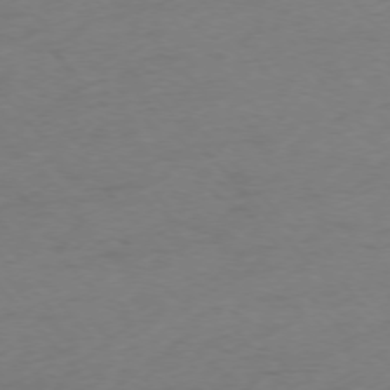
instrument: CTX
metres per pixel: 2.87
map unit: Ap
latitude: -76.3306
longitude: -72.0255
